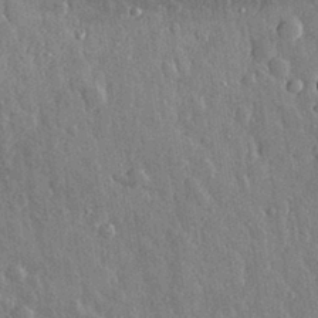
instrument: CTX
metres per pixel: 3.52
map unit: eHh
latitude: 31.3482
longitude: -79.8206
